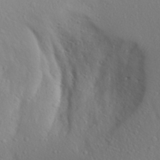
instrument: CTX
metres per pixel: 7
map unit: Aa
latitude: 27.6316
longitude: -146.3279
